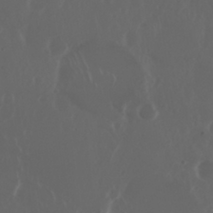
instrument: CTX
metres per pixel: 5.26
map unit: Nhu
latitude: 29.2159
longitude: -57.6127
